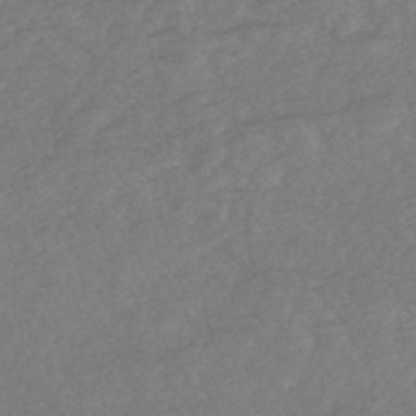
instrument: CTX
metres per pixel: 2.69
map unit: HNhu
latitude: -48.1417
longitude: 97.7667
